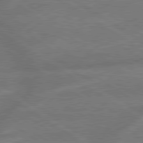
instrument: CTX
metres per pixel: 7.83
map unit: lApd
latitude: 79.6505
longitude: -164.9514
